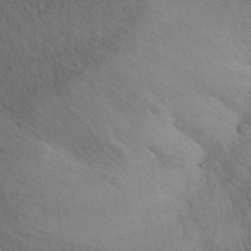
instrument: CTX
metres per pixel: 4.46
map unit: Aa
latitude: 30.1011
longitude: -144.8947
